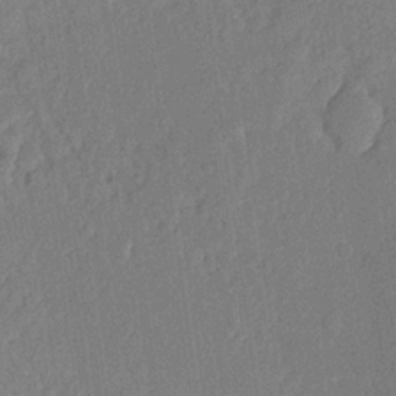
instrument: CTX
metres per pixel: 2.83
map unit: lHvf
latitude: 21.1592
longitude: 144.4251
